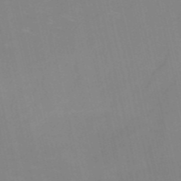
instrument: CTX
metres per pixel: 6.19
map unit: HNb
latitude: -52.2361
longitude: -44.9891
